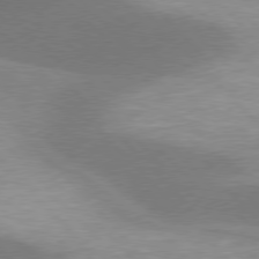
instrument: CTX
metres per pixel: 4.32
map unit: lApd
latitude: 77.4804
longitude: -49.8394
